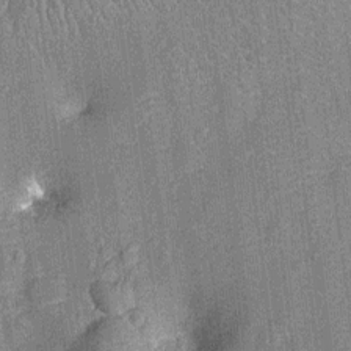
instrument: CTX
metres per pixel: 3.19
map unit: Ht
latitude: -12.0661
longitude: -23.5938
